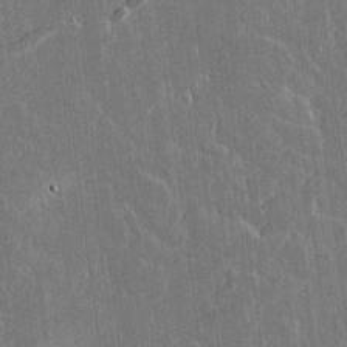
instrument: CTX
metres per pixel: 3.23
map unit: lAvf
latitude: 15.4994
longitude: -128.9514
